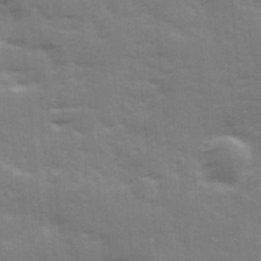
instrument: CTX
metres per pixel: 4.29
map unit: Ave
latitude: 12.1389
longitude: -102.5357
